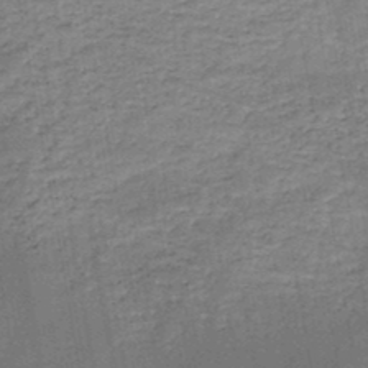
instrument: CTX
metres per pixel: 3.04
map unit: HNb
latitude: -46.3684
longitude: -37.5371
